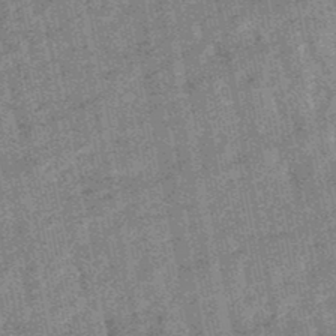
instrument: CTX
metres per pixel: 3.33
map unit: lHb
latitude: -48.0661
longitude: 80.8975
